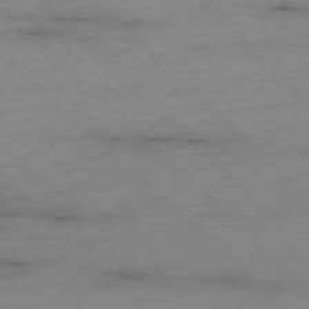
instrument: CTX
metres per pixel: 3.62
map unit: Ap
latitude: -76.9164
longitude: -90.4601
